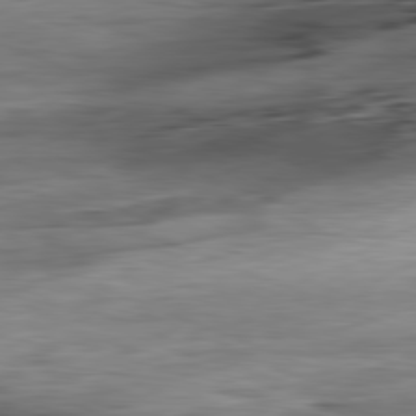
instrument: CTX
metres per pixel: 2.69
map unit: Ap
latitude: -81.5777
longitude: -80.1956
